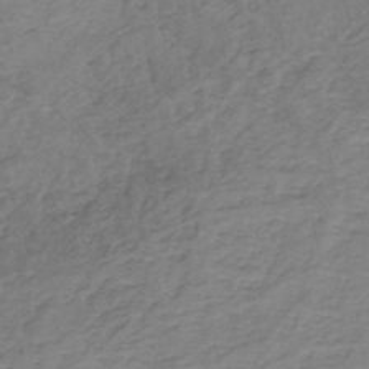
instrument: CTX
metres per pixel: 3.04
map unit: eHh
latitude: -44.4629
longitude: -29.7827
